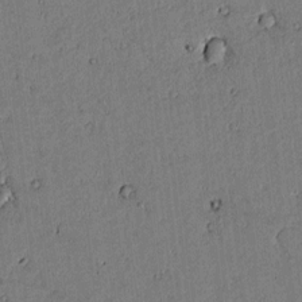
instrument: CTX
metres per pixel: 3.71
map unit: lAvf
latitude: 4.8569
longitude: 168.8219
